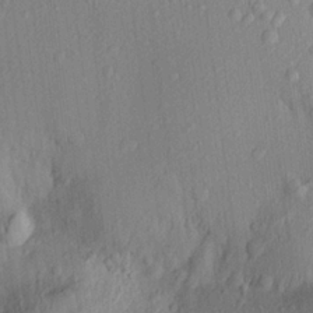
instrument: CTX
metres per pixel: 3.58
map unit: Aa
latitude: 21.4238
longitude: -143.2348
